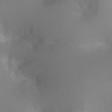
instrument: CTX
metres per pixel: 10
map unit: Ht
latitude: -0.6897
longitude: -17.7450
